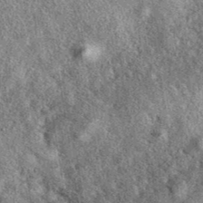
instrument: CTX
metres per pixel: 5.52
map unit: eAb
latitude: 39.4237
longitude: 106.8597
